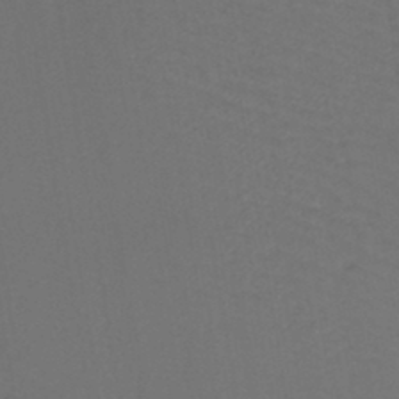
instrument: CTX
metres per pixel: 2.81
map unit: lHb
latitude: -42.9163
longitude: 74.8597
